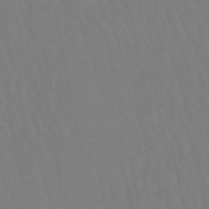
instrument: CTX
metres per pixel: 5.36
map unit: lHb
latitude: -49.7478
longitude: 71.5021
